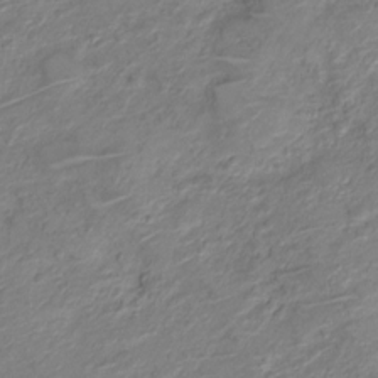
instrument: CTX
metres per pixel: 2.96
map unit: Nve
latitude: -19.6911
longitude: 105.7099
